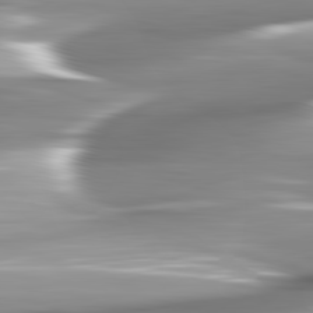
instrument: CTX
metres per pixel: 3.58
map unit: lApd
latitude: 82.4978
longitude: -142.4412
